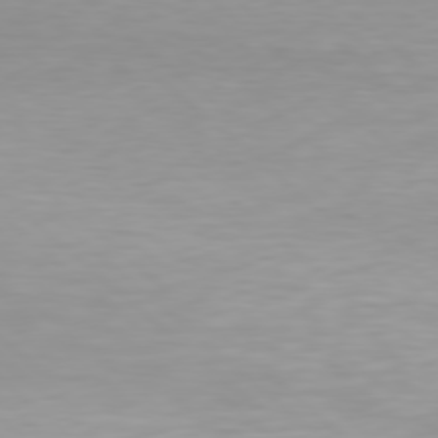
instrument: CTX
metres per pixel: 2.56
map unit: Hpe
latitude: 78.0822
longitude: -168.9325
